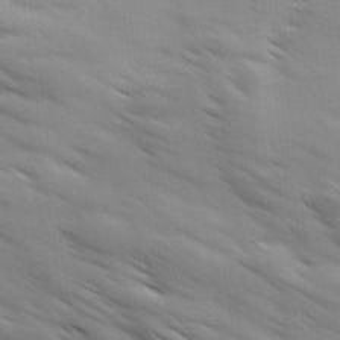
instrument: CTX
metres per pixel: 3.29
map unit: Ave
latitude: 12.1956
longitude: -106.1767
